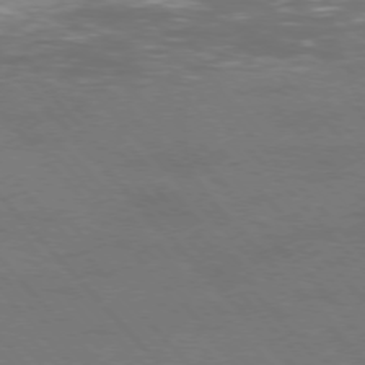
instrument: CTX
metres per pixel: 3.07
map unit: Ap
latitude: -77.2565
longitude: -61.6883
